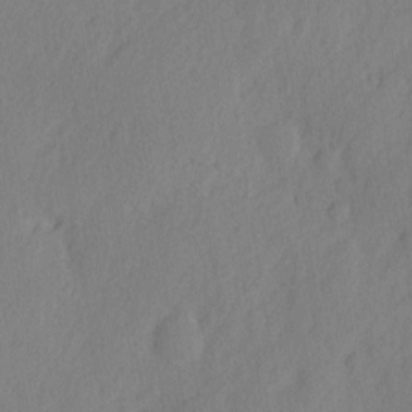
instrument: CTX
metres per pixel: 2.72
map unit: eHh
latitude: 2.9513
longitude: -77.6127
